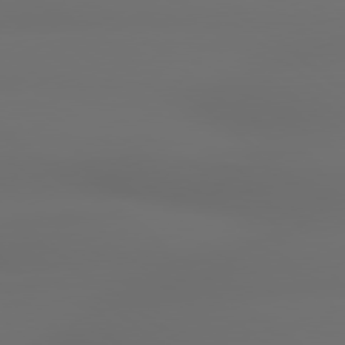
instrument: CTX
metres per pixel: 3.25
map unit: lApd
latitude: 79.1592
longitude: -135.5182
